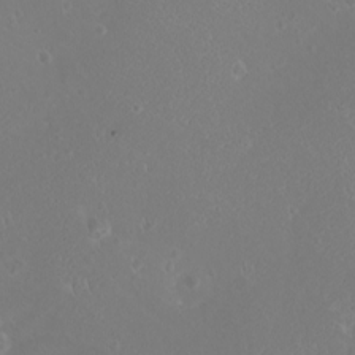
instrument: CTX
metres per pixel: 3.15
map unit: eHh
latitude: -8.8597
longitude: -69.8016
